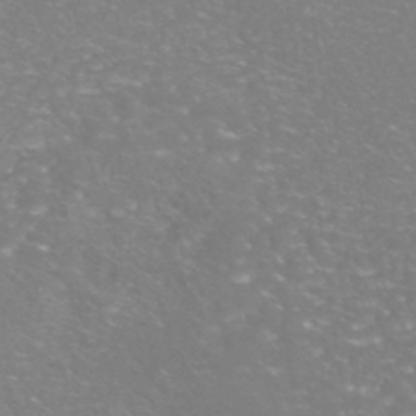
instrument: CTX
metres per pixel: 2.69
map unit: Nhe
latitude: -46.0661
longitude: 152.9352
